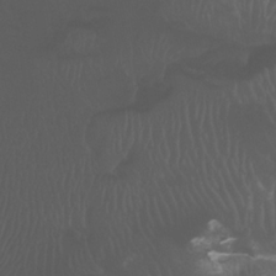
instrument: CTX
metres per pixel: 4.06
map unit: Htu
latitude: -3.8611
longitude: -71.9717
